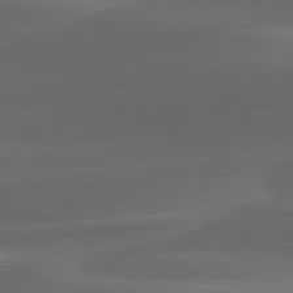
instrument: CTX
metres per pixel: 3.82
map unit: lApd
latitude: 79.0837
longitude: -49.0836
